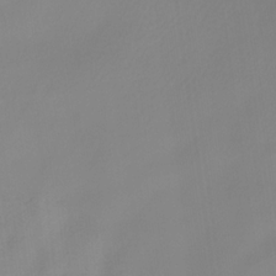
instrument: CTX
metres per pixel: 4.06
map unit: HNhu
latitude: -27.4832
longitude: 73.8989
